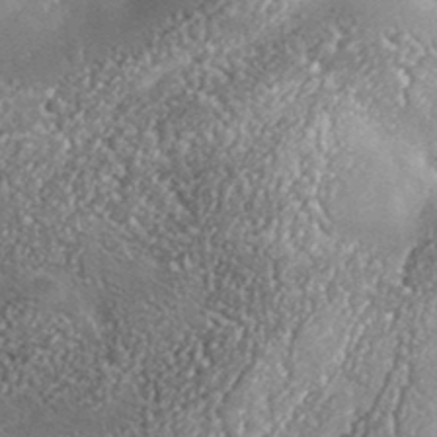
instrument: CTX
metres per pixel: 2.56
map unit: lHvf
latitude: 37.6316
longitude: -87.9528
